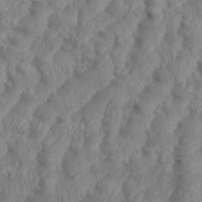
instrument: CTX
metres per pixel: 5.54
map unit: eHh
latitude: 35.8583
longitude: -137.7639
